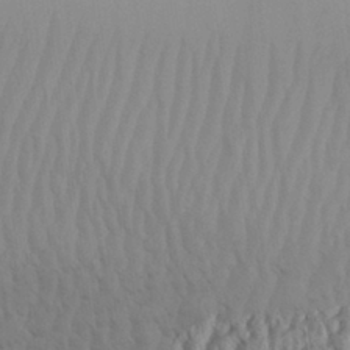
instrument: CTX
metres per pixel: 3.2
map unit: Aa
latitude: 30.7058
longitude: -133.2348
